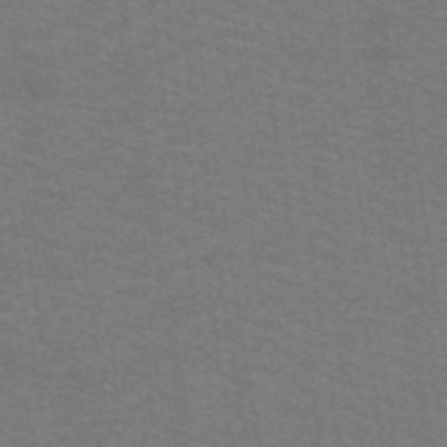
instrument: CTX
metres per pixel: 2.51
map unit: lHb
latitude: -42.4062
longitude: 54.7463
